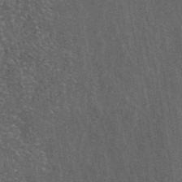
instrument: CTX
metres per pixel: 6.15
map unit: ANa
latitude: 43.6316
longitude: 16.2740
